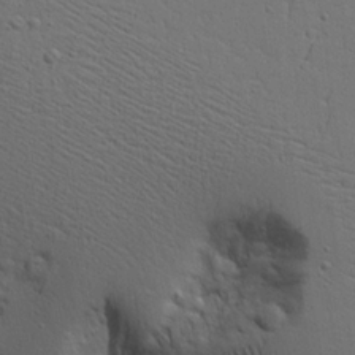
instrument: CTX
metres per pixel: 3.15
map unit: Aa
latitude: 18.2333
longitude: -126.1011
